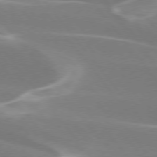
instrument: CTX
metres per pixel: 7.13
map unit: lApd
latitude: 75.6883
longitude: -62.6302
